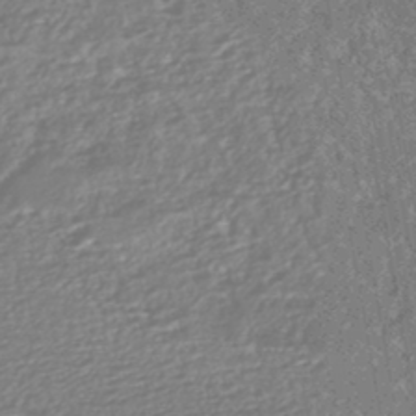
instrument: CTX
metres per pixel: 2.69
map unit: HNhu
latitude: -45.2565
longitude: 99.2754
